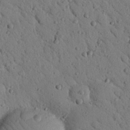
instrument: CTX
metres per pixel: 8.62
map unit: Nhu
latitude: 22.4979
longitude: -76.3089
